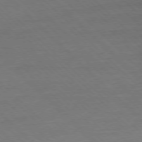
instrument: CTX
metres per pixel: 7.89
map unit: Ap
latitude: -77.5966
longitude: -85.5371
